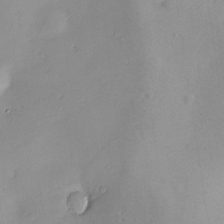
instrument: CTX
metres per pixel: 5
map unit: Nve
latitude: -8.6896
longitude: 174.7652
